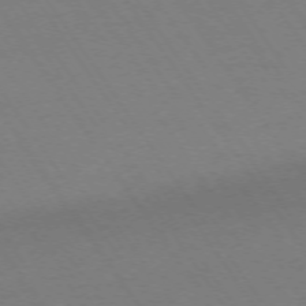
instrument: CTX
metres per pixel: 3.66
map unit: Ap
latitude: -74.0661
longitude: -70.6490
